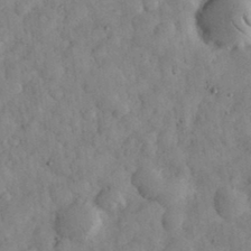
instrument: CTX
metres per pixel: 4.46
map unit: eHh
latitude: 33.7639
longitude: -69.2726
